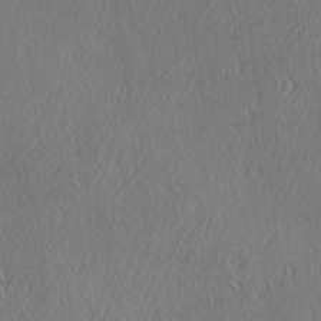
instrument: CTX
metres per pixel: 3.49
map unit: Ave
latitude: 22.0822
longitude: -136.7058
